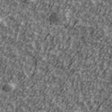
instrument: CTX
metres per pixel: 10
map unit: Ave
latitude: 41.8016
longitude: -113.7261
